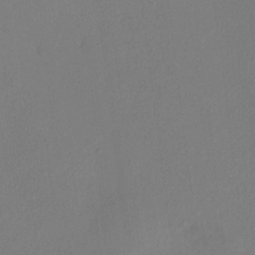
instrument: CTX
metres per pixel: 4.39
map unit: HNhu
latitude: 7.2537
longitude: -0.1955
